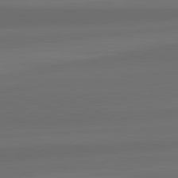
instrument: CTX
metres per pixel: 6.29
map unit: lApd
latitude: 82.2333
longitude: -172.5734
